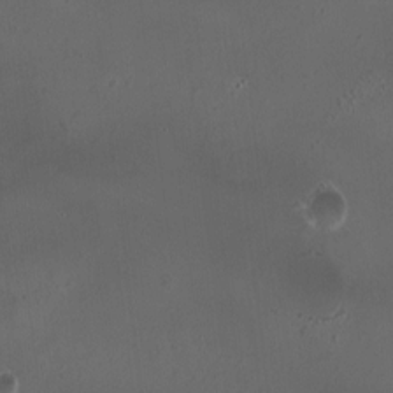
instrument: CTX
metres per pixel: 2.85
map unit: HNhu
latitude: 5.9150
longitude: 9.8611
